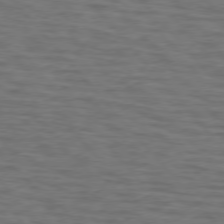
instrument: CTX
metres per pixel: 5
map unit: lApd
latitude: 75.8961
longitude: -70.0633
